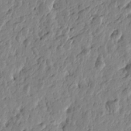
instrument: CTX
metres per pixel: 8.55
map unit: Htu
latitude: -1.3510
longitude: -178.4790
